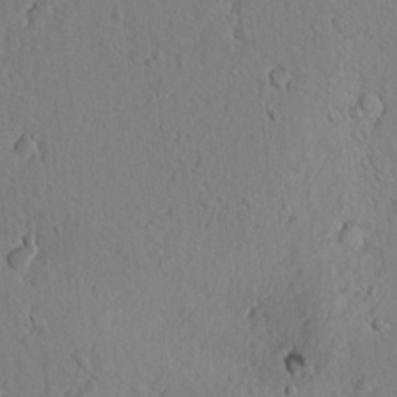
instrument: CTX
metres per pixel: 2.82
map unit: lAvf
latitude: 8.2712
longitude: 165.7856
